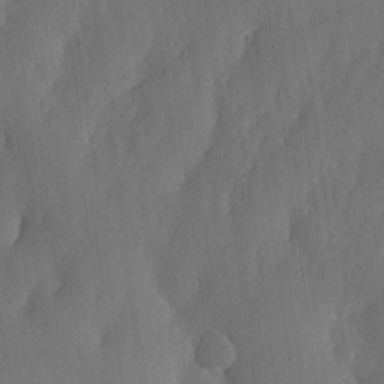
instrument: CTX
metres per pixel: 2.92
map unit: lHvf
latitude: 19.3292
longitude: -115.3292
